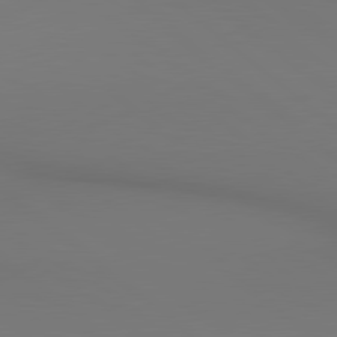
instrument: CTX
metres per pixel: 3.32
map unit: lApd
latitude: 80.4790
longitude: 154.4440
